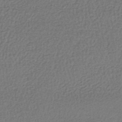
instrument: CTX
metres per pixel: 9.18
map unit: lHb
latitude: -43.5966
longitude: 66.5952
